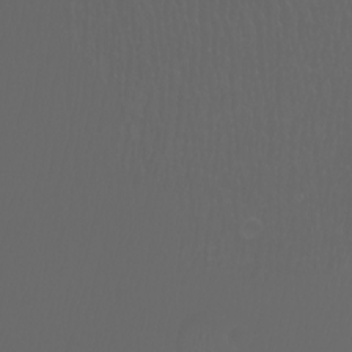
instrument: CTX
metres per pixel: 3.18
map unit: Nhu
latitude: -7.7855
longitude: -73.3293
